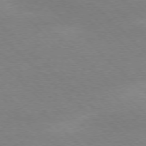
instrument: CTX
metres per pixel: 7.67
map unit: Ap
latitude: -77.6722
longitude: -86.5923
